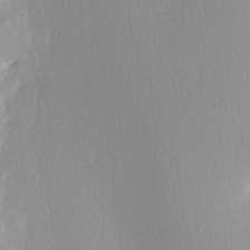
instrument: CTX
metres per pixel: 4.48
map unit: Ave
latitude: 3.5560
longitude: -113.1592
